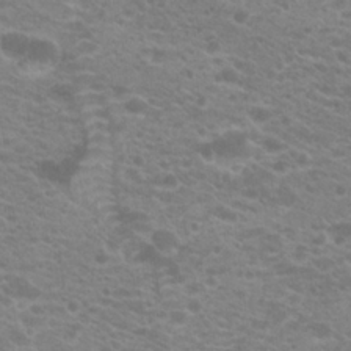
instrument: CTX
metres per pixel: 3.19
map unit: Hto
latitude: 20.9325
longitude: -37.2348
